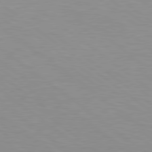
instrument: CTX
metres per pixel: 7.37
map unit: Hpe
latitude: 79.4805
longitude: -128.4979
